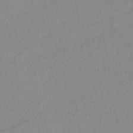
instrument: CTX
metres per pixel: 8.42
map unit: eHb
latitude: -34.6141
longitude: 72.8408
